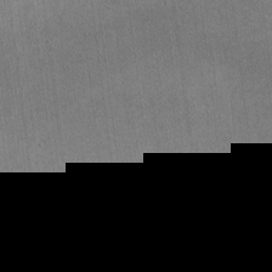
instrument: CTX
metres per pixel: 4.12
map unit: lHvf
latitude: -10.0094
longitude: -101.0459
